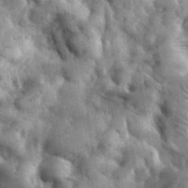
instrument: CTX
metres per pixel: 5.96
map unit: eHh
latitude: 35.4804
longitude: -68.5546
